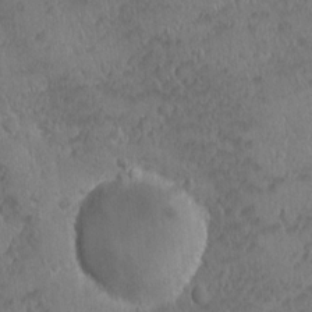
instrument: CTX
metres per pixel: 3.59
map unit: Ave
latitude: -10.3495
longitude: -120.1389
